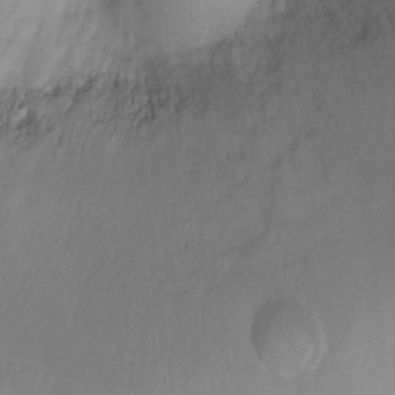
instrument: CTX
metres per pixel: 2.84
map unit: Ht
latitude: -8.3684
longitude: -34.4412
